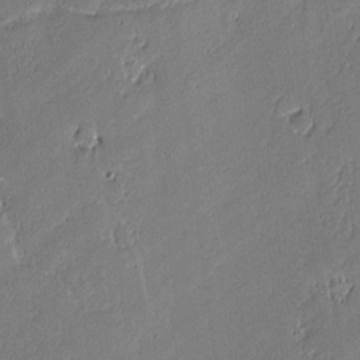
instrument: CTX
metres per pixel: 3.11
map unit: lAvf
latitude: -0.6708
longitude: -108.6112
